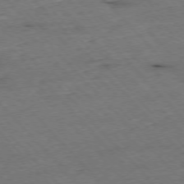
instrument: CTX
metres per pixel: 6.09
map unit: Ap
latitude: -76.2173
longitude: -87.6694
